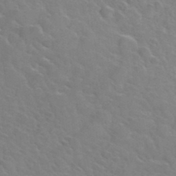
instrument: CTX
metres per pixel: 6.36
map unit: Hto
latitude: 35.9528
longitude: -50.2522
